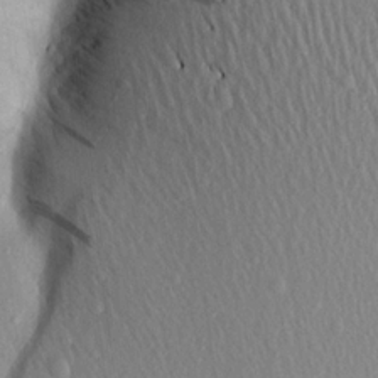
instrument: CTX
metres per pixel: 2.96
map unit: Aa
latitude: 16.3278
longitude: -145.8205
